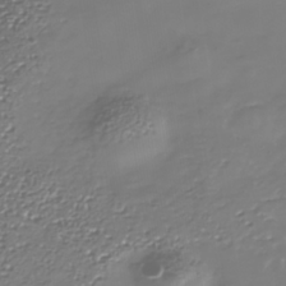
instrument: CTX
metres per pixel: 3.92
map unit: Nhe
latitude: -37.0486
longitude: -90.0444
